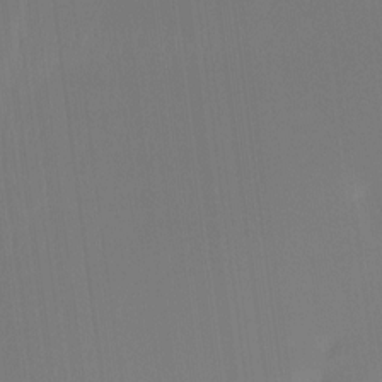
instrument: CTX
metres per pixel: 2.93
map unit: Htu
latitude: -14.6519
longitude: -46.0633
